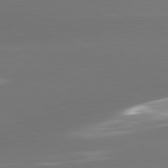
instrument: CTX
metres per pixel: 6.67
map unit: lApd
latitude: 81.8016
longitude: -164.4790
